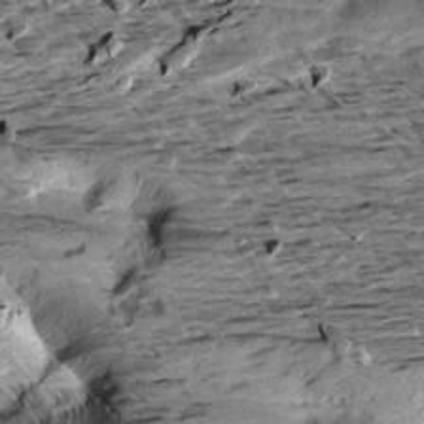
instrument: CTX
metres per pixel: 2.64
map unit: Aa
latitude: 9.9906
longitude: -140.9891
